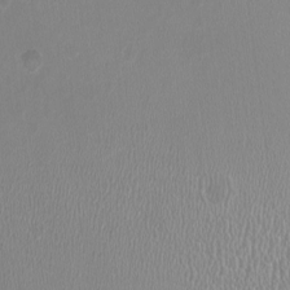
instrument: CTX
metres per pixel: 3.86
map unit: HNhu
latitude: -2.6707
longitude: -0.5734
